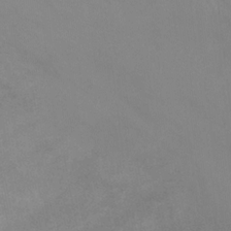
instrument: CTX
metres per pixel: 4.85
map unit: Ht
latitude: 0.6490
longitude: -33.0270
